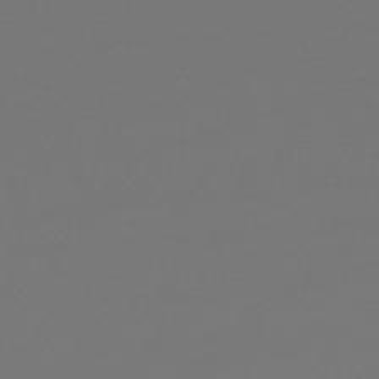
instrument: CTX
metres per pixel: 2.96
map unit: lHb
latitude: -45.6533
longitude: 76.0661
